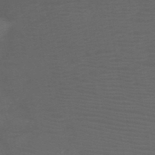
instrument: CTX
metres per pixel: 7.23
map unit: HNb
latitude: -49.9178
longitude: -45.9528
